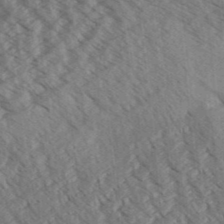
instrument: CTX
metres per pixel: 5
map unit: Aa
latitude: 32.2334
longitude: -138.9892
